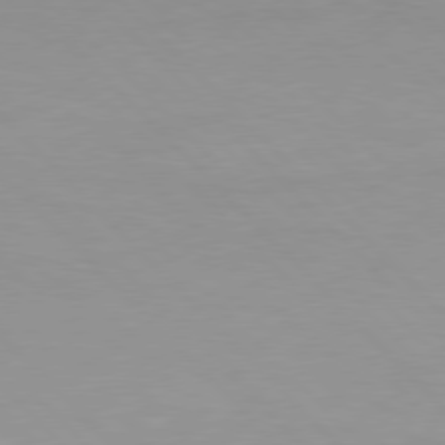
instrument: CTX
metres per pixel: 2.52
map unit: Hpe
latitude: 77.5560
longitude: -163.8395
